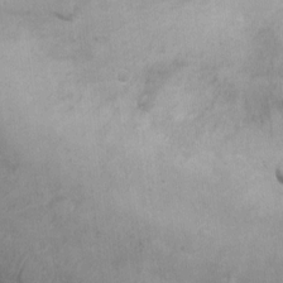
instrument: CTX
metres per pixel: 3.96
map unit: Ht
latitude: 9.6694
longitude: -39.3293
